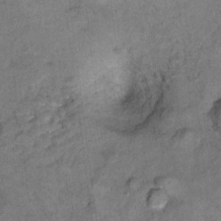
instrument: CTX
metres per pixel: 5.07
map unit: Hto
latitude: 8.4979
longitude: -36.3467
